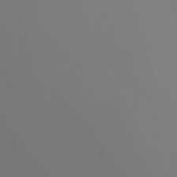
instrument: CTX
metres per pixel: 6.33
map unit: Ht
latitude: -15.8234
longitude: -42.5924
